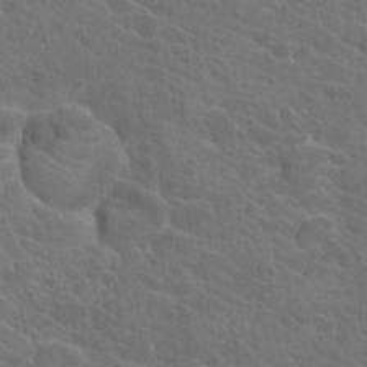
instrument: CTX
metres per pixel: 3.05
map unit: Hto
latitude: 23.7827
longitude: -39.7261
